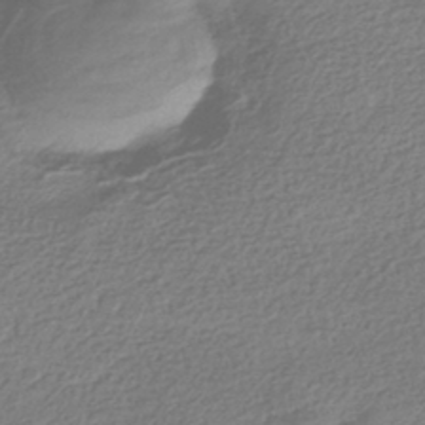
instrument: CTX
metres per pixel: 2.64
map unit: HNhu
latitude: -42.6140
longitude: 99.7477
